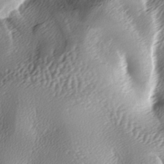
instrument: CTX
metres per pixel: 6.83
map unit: lAa
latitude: -6.0472
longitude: -122.8569
